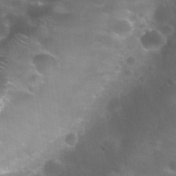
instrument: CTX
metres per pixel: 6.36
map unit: Nhu
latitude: 27.4049
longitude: -55.8016
